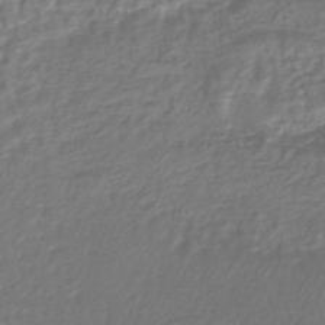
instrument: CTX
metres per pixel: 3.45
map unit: HNhu
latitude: -45.4454
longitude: 99.8044
